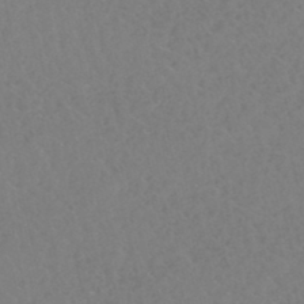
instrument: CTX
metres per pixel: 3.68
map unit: HNhu
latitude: -46.8408
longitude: 30.6140
